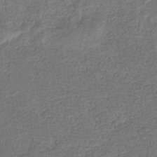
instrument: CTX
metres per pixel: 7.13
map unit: eHb
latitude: -33.9367
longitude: 77.0486
